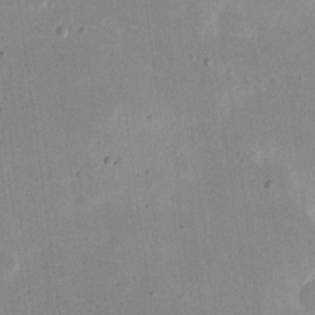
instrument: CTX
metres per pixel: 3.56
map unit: eHh
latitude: 20.9703
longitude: -70.5168
